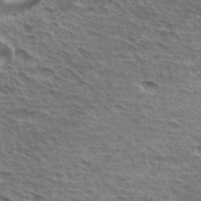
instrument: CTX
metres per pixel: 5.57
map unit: Hto
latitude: 34.7057
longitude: -43.6883
